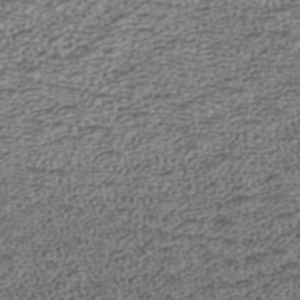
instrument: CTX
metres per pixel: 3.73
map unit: ANa
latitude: 37.6316
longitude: 17.4455
